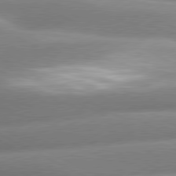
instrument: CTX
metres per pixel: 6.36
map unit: lApd
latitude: 80.3278
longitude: -159.7828
